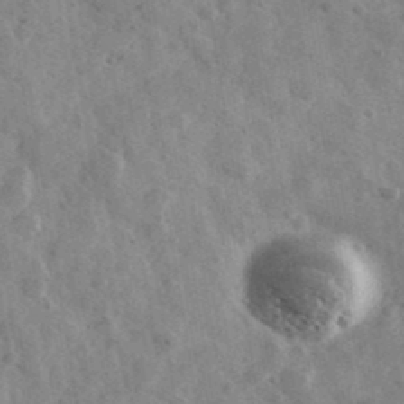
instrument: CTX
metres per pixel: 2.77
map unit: Ave
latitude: 39.1214
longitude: -107.6694
